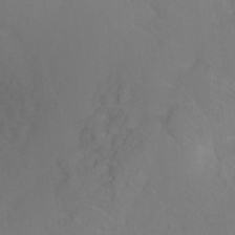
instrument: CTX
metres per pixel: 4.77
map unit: Ht
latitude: -9.0297
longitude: -36.9325
